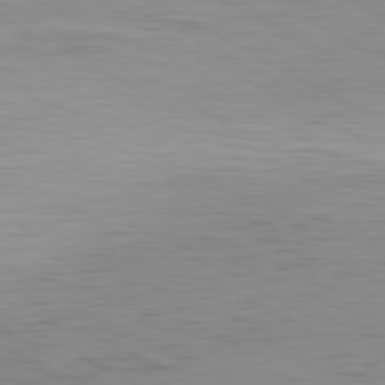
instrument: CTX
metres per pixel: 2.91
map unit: Hpe
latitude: -80.8597
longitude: 18.0472
